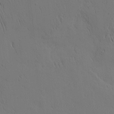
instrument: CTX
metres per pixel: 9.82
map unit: Nhu
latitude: -4.4062
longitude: -151.9150
